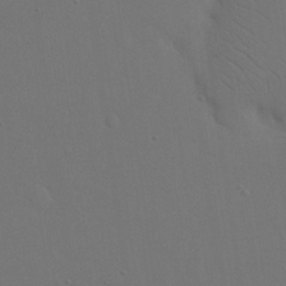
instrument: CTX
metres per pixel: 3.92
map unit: eHh
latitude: 18.7624
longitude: -67.2159
